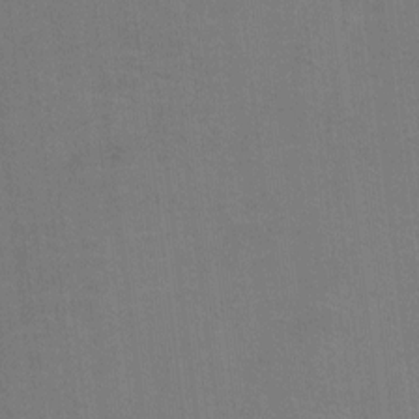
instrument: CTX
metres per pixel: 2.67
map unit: Ht
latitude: -0.7841
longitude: -33.3671
